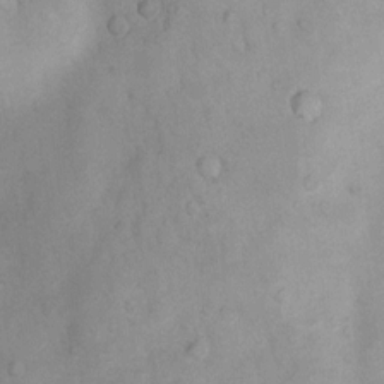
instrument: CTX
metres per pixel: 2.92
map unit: Nhu
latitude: 7.7072
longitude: -23.1214
